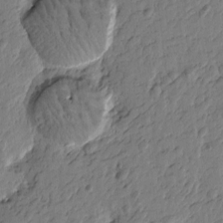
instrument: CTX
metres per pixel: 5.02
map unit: Htu
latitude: -3.2564
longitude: 179.5399
